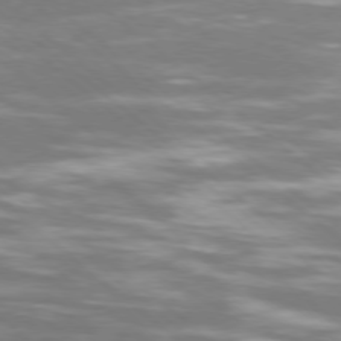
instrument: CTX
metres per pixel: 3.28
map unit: Ap
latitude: -78.8219
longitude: -100.1011
